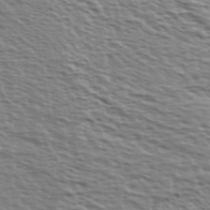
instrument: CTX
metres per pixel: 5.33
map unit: Ave
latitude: 37.6127
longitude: -112.7813
